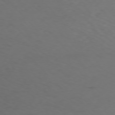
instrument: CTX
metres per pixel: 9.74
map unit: Ap
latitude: -76.8408
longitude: -65.6694
